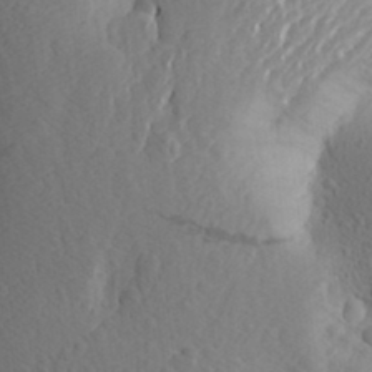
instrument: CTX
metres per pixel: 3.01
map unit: Aa
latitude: 26.7057
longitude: -149.1781
